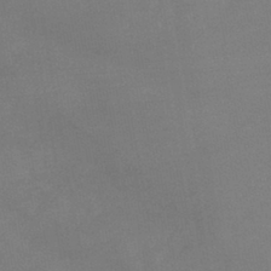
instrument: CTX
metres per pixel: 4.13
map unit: lHb
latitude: -41.6722
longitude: 73.5021
